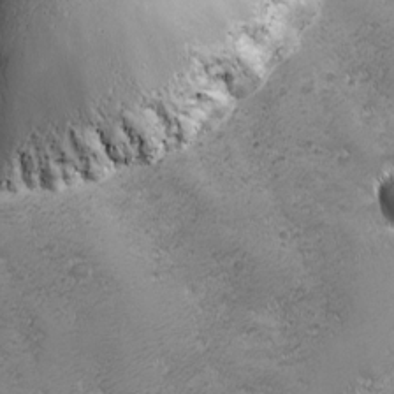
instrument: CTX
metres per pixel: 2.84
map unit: Ave
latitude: -7.6155
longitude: -121.2348
